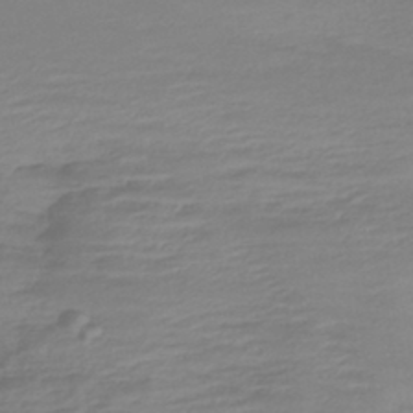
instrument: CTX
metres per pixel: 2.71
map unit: lHb
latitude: -42.6518
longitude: 81.4077
